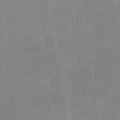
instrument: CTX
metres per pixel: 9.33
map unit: eHb
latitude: -39.5021
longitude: 82.6518
